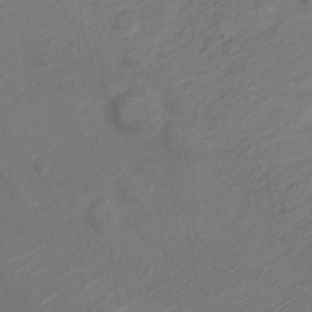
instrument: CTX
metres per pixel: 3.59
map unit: Nve
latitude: -19.3132
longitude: 106.7841
